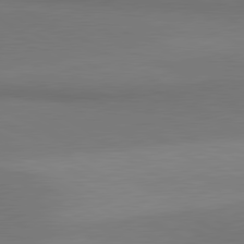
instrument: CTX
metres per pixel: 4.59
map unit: lApd
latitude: 80.9136
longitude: 159.9556
